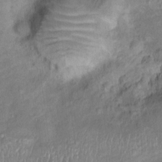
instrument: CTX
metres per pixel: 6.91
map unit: Ht
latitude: 14.9325
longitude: -41.3292
